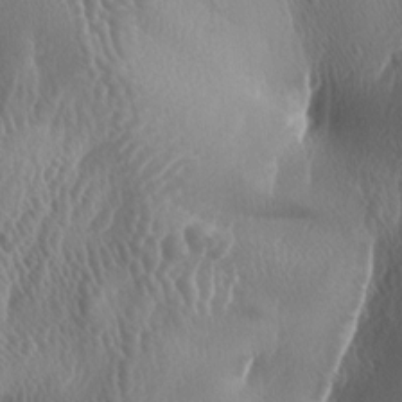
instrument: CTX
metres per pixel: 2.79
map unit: lAa
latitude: -6.3684
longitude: -128.9136
